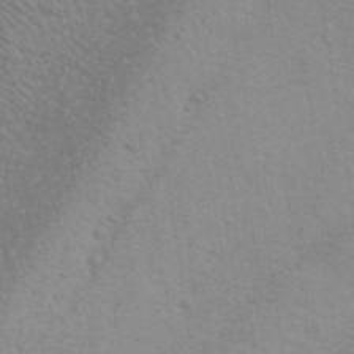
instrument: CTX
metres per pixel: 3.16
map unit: ANa
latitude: 39.8016
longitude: 20.0472
